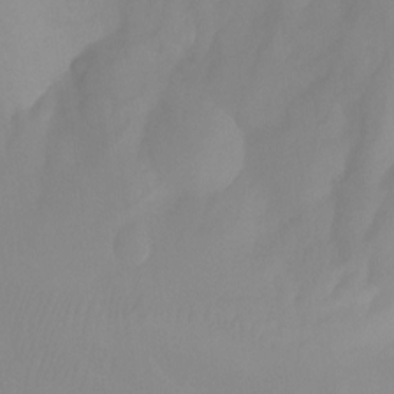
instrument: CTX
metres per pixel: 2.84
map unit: Aa
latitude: -13.5966
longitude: -59.0836
